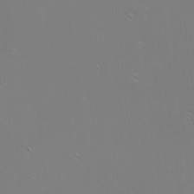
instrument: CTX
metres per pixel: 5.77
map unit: Nhu
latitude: -6.5384
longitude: -83.5938
